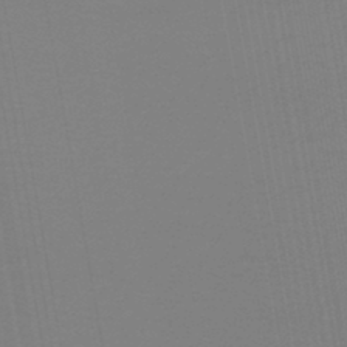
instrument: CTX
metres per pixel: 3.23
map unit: lHb
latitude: -45.4643
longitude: 71.7667
